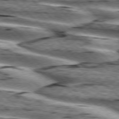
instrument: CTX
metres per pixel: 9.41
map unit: lApd
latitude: 76.2900
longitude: -79.6694
